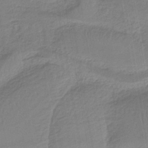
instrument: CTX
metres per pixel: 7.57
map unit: HNb
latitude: -36.4818
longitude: 57.8800
